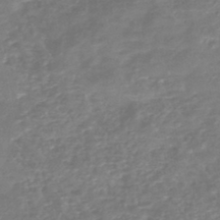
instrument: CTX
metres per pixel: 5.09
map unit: lHb
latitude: -45.7856
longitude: 73.4265
